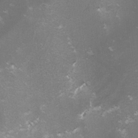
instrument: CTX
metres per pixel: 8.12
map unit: lHvf
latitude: -13.0864
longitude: -101.1025
